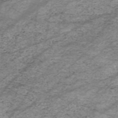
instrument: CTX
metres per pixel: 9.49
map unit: HNhu
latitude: -47.0864
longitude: 28.3873
